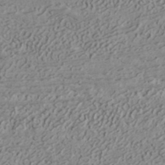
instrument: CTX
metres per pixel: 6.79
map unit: ANa
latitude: 41.4426
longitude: 30.3684
